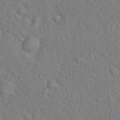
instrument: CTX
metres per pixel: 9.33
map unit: Hto
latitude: 17.1970
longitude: -52.4034
